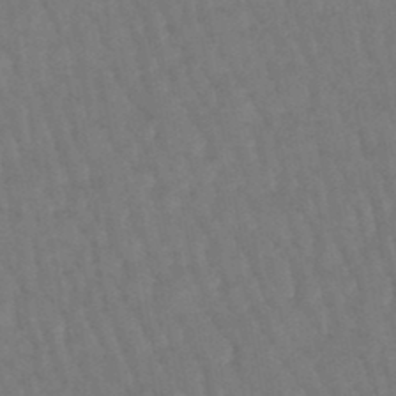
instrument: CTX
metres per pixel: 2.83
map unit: eHb
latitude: -46.6707
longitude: 80.6330
